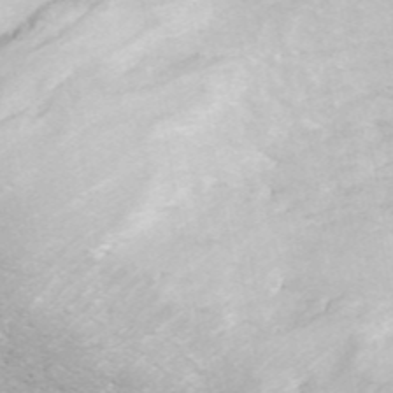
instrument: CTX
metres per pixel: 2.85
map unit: ANa
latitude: 45.4048
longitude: 28.3873
